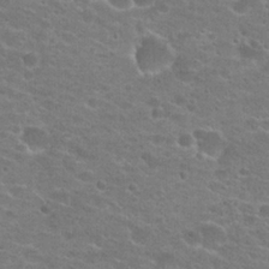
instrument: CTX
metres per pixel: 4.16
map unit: Hto
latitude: 22.3089
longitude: -43.6694
